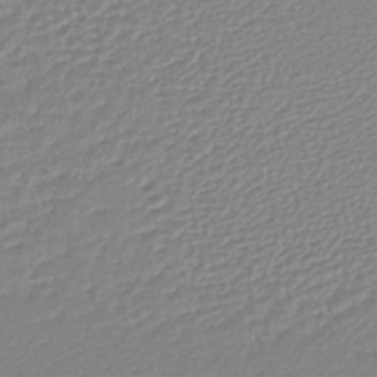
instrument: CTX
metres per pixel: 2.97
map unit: lHb
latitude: -44.0283
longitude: 72.4062
